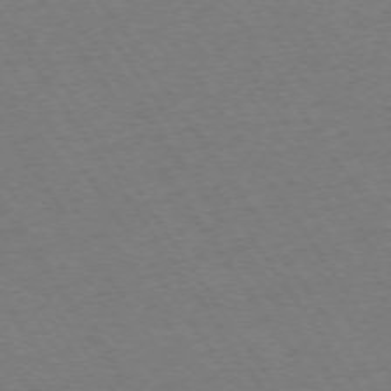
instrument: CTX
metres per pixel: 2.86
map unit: Ap
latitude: -73.7288
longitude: -71.0458
